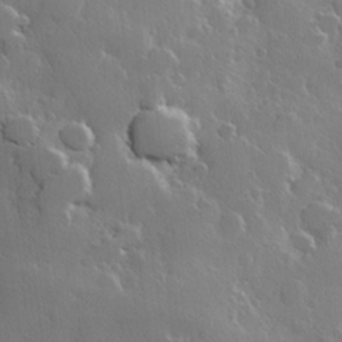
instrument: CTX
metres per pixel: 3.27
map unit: Hve
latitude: 23.2348
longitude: 147.7288
